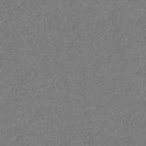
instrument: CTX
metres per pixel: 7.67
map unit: eHb
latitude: -31.1242
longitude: 67.8422
